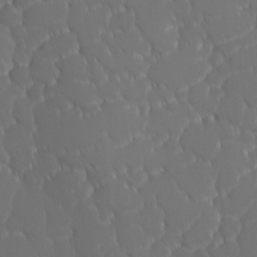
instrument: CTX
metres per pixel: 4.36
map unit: Ave
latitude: 1.9906
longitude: -113.4993
